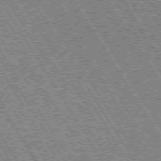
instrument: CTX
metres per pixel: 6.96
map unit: Hpe
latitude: 73.3293
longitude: -140.7624
